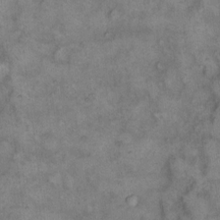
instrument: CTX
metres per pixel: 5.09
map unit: eHh
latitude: 14.1767
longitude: -64.0822
